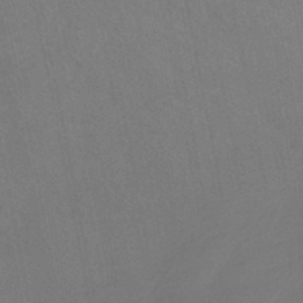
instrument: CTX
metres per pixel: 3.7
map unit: HNhu
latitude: -39.7289
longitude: 96.3306
